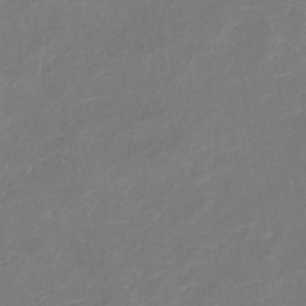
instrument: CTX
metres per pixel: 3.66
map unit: eHb
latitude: -38.7463
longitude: 75.7289
